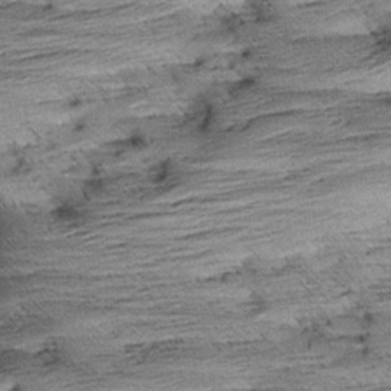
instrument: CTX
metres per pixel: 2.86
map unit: Aa
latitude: 8.4412
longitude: -139.9150
